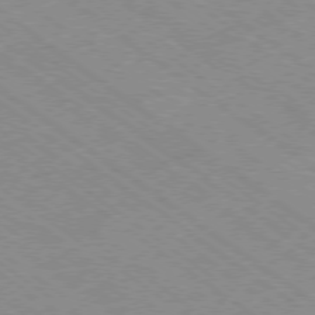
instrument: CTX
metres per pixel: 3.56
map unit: Hpe
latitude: -78.2172
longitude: -21.6694
